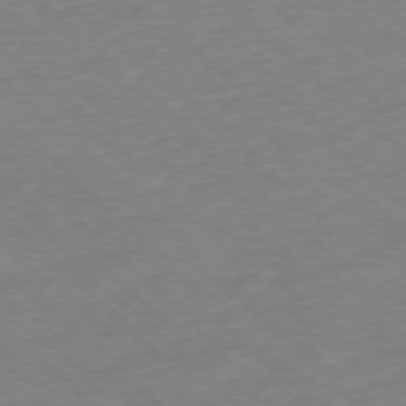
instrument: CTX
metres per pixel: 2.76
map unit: Ap
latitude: -77.7289
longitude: -79.5749
